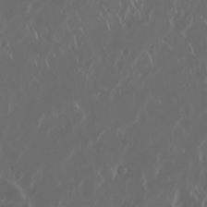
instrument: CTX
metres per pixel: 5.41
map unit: Nhu
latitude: 30.1956
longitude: -59.8583
